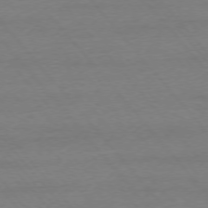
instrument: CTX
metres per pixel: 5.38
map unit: Ap
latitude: -75.9178
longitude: -93.6882
